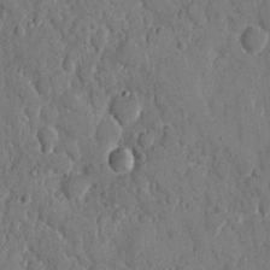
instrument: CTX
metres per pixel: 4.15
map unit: eHh
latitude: 8.3090
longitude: -67.2914
